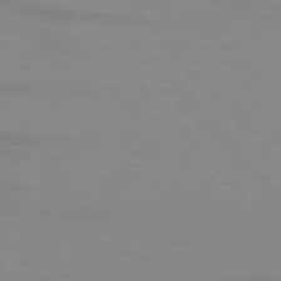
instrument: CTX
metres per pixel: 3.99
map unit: lApd
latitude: 76.3278
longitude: -84.2901
